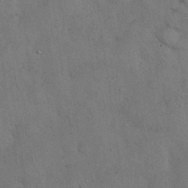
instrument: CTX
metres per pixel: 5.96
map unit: Nhu
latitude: 27.6316
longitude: -70.6490
